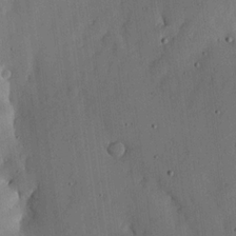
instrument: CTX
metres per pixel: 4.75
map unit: lHvf
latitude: 18.5734
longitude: -114.2711
